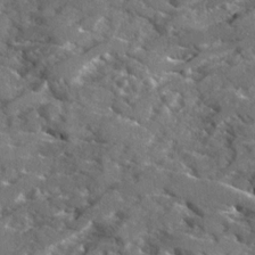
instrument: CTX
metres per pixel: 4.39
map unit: Ave
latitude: 17.9150
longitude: -130.1767
